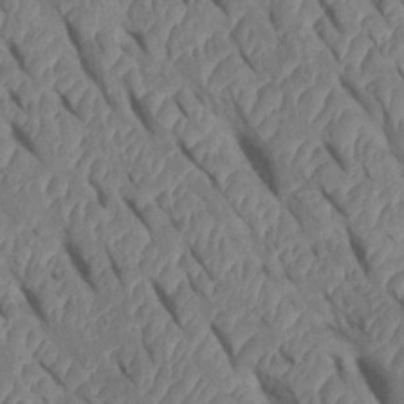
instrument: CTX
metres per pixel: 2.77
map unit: Htu
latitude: 0.9891
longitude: 147.6155
